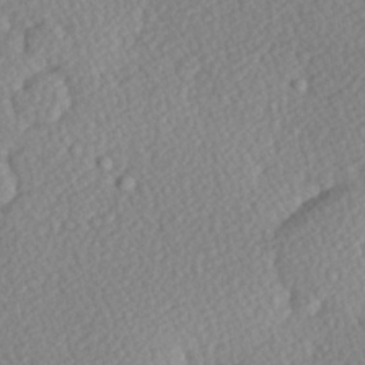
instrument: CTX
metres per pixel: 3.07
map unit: Hve
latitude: 26.5924
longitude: -93.8772
